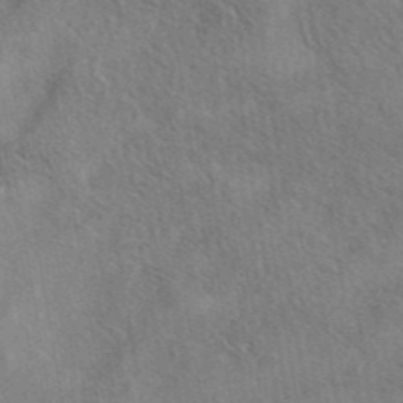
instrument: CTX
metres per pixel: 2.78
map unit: eAb
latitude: 42.4412
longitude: 110.4062
